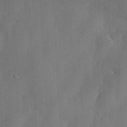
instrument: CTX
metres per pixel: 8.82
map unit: eHh
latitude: 30.2712
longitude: -82.0822
